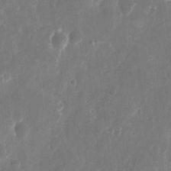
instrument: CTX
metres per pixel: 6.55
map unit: eHh
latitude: 10.7246
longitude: -71.7072
